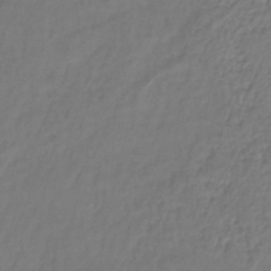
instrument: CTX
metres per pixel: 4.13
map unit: lHb
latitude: -38.4440
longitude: 61.7289
